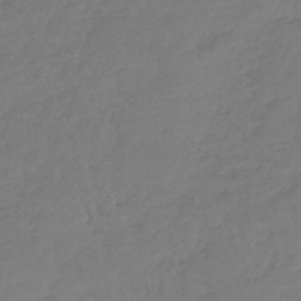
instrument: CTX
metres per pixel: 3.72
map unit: lHb
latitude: -45.1053
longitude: 70.0850
